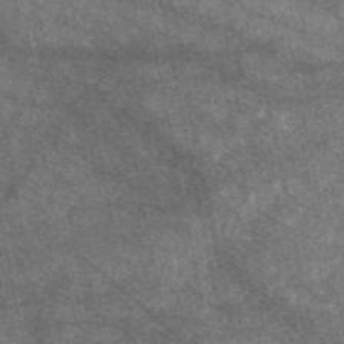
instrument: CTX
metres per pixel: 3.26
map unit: eAb
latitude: 47.7828
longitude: 118.1039
